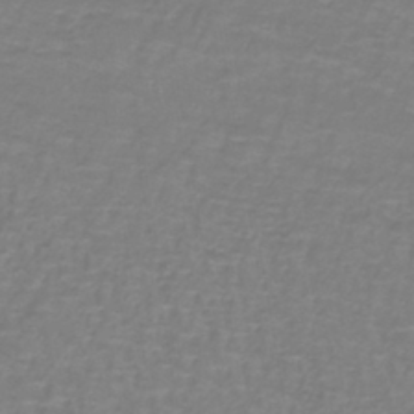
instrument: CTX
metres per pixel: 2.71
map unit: lHb
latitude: -41.6911
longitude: 56.7841
